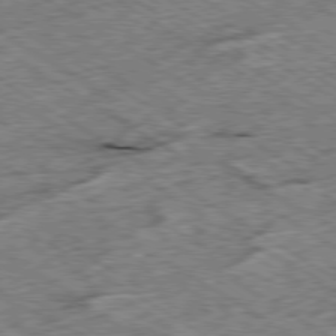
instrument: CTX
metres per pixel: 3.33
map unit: Ap
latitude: -79.7855
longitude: -86.4034
